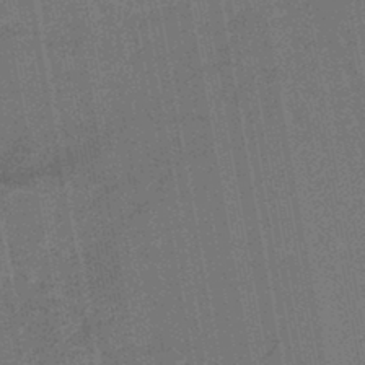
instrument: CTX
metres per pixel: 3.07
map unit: lHb
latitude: -43.6154
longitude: 63.3698
